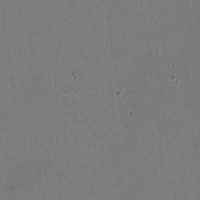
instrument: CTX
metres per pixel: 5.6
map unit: HNhu
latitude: -2.1983
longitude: -2.9324
